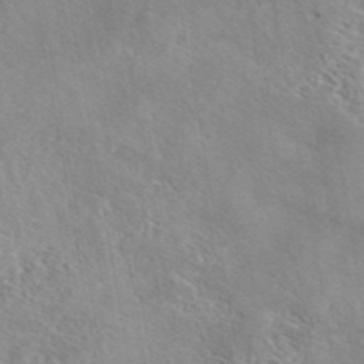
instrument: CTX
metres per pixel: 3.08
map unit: eAb
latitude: 44.5923
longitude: 114.6707
